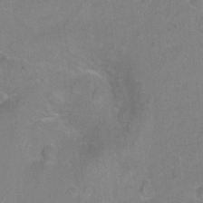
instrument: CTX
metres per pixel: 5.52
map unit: Hto
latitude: -6.1983
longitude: -35.7638
